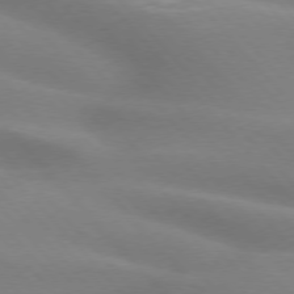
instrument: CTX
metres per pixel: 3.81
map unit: lApd
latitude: 75.3860
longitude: -61.0080
